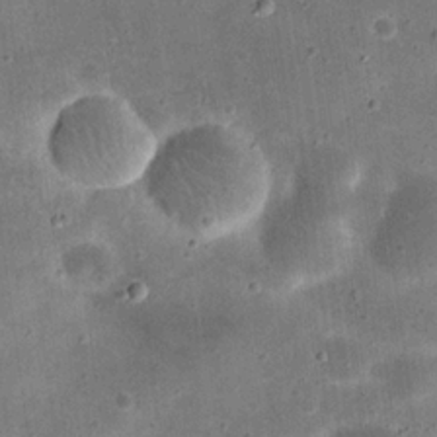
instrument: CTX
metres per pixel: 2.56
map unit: eHh
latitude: 21.1214
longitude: -66.1388
